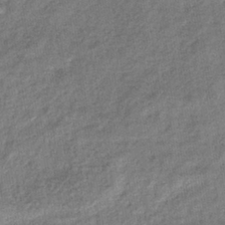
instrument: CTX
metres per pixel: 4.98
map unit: eHb
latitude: -39.0864
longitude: 80.7841
